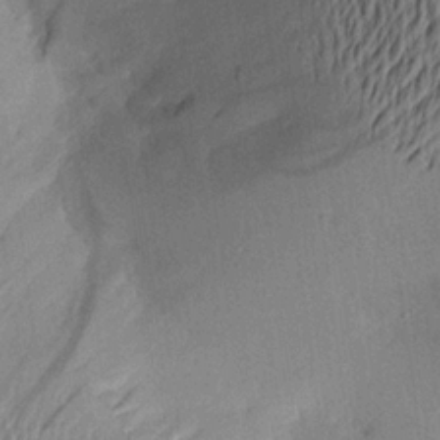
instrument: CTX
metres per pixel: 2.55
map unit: Aa
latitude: 19.9528
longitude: -144.5734
